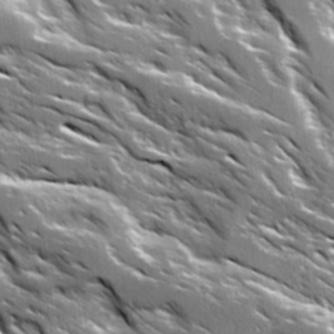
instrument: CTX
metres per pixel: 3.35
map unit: Ave
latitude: 16.4223
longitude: -130.7247
